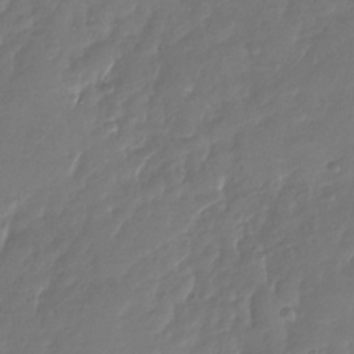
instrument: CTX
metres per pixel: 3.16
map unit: Nhu
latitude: -28.6707
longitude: -60.7435
